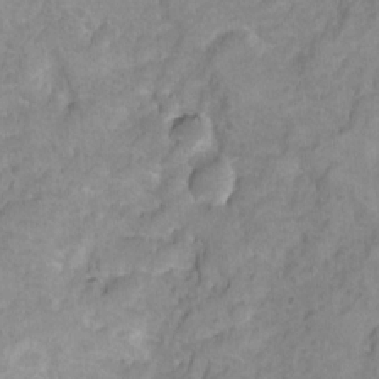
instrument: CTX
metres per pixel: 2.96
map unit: Hto
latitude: 7.8961
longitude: -36.3656
